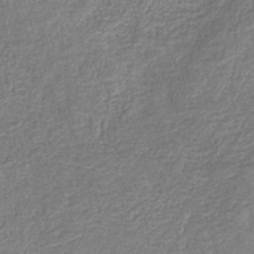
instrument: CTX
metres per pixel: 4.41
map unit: eHb
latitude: -32.2362
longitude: 74.3307
